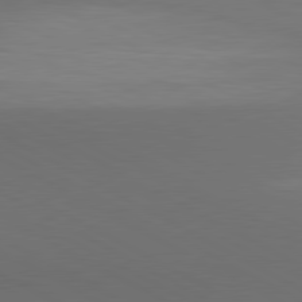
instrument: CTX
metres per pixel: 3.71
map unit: lApd
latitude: 80.7057
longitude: 140.1606
